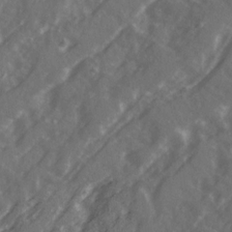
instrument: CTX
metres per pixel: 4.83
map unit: Ave
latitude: 21.5938
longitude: -132.1767
